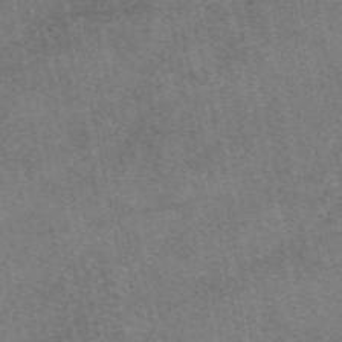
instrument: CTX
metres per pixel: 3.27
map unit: eAb
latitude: 48.4601
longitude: 108.1795
